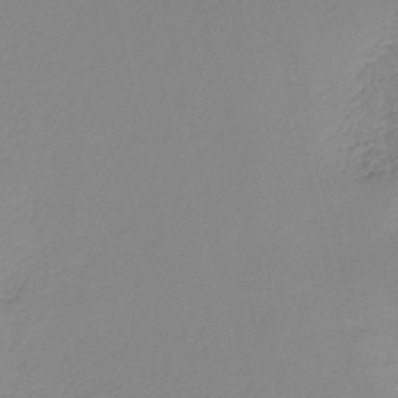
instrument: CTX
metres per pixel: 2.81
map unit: HNb
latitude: -41.0864
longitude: 50.4440
